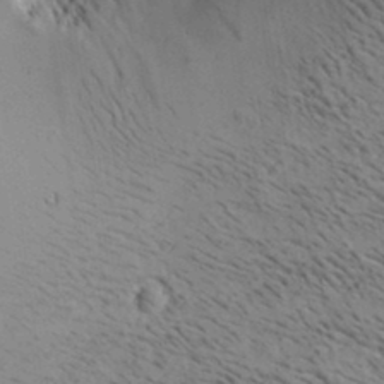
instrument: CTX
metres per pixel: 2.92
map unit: Aa
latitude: 19.1781
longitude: -140.3845
